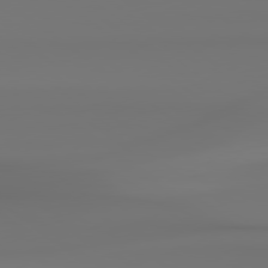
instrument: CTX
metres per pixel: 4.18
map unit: Hpe
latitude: 78.7813
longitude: -136.5546
